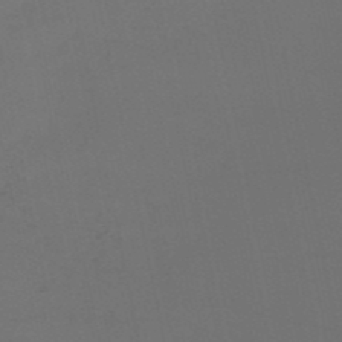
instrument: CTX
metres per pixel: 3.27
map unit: lHb
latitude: -50.4818
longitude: 70.4440
